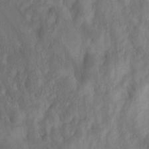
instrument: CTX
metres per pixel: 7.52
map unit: HNhu
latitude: 6.2145
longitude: 13.1809
